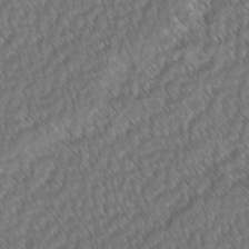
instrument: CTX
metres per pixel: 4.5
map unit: lAvf
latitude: -2.9163
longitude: -114.1766
